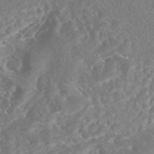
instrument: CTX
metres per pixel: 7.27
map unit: Nhe
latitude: -46.1228
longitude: 153.5588
